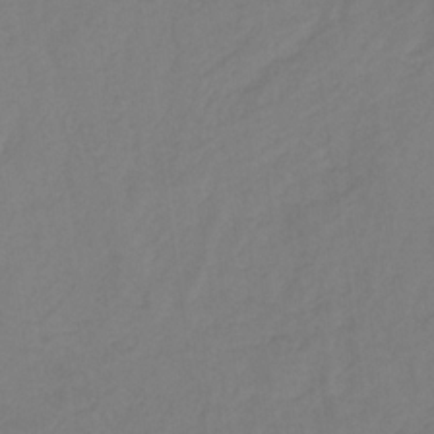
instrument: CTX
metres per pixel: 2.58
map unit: eHb
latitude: -30.6329
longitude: 62.9730
